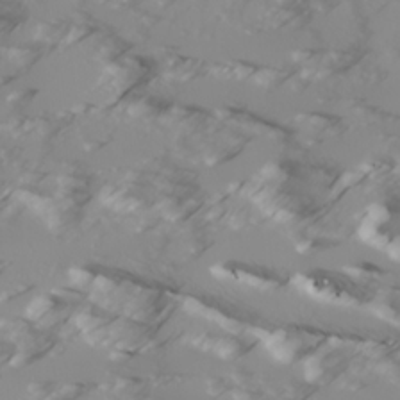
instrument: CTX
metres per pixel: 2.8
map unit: Ave
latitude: 17.4615
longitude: -129.2537
